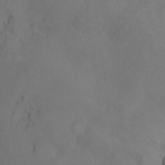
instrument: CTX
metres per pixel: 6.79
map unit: Htu
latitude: -6.7274
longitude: 160.2173
